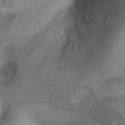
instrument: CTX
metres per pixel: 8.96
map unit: Ht
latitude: 4.1389
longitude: -28.5357
